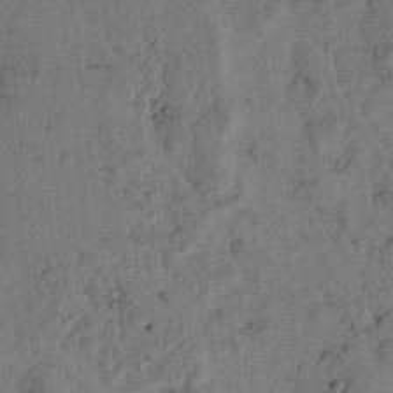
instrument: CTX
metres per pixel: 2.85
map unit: lAvf
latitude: 5.0080
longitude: 158.8785
